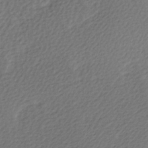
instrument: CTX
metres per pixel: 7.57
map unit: Ave
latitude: 0.1577
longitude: -115.1214
